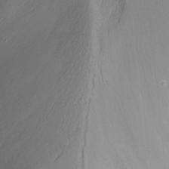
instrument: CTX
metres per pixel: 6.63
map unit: Ht
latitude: -18.0850
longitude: -44.0822
